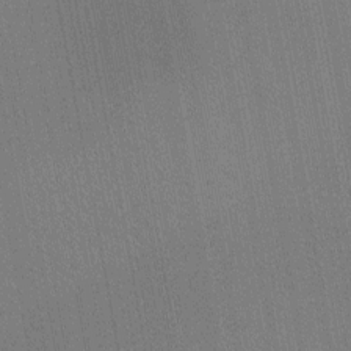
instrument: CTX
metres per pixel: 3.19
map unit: Nhu
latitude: -11.3888
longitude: -22.0822
